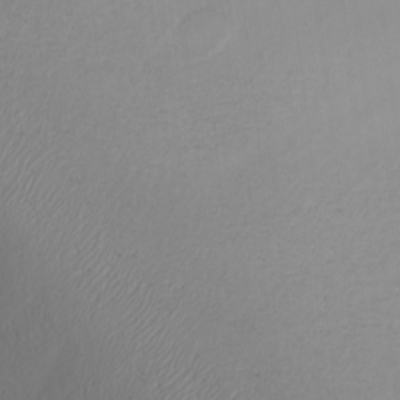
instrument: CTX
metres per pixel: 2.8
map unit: Nhu
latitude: -8.7652
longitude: -84.2523
